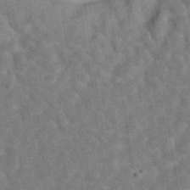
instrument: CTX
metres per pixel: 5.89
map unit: eAb
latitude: 34.5356
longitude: 111.0864
